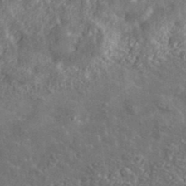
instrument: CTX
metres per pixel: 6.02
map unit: lHvf
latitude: 37.5560
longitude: -89.6694
